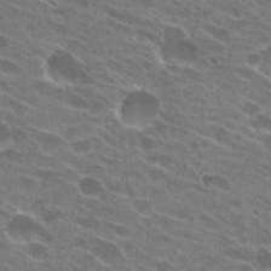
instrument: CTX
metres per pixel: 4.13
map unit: Hto
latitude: 25.0647
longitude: -43.7261
